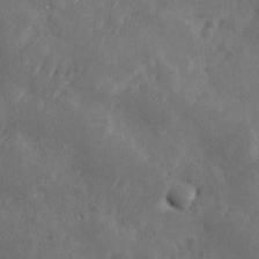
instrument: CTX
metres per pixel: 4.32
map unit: Ave
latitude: 10.5735
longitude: -105.8962
